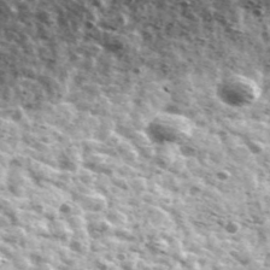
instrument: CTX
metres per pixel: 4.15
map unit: Ave
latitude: 41.5182
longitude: -106.1767
